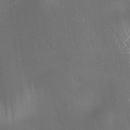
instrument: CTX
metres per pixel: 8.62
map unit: lAa
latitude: 1.3481
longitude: -116.4979
